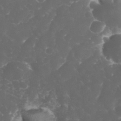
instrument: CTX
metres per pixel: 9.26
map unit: eHh
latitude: 32.9514
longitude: -63.2915
